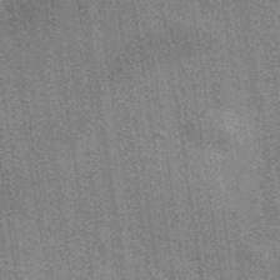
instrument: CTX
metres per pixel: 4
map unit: eAb
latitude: 40.1388
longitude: 107.4455
